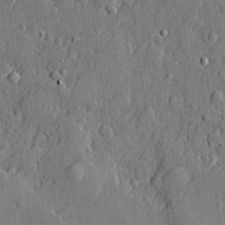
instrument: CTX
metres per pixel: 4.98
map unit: lHvf
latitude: 21.6505
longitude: 143.8233
